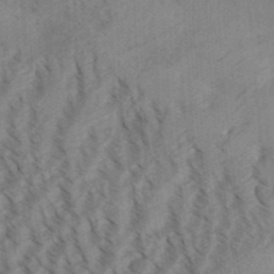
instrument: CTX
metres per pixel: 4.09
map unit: Aa
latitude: 31.0270
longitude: -138.6490
